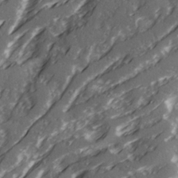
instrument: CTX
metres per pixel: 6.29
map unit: Ave
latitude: 20.8380
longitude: -131.3293
